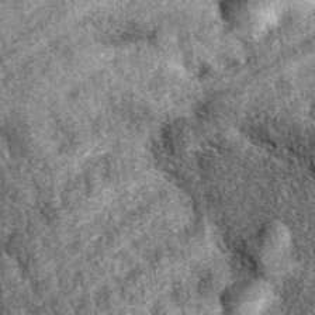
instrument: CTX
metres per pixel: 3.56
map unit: eAb
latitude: 39.1403
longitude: 108.8030
